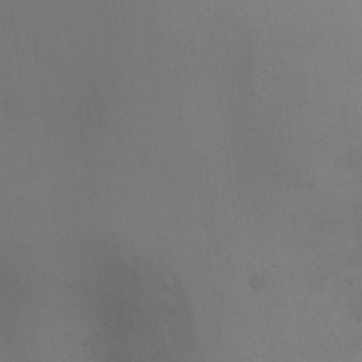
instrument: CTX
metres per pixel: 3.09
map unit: Ht
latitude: 1.4804
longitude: -23.1592
